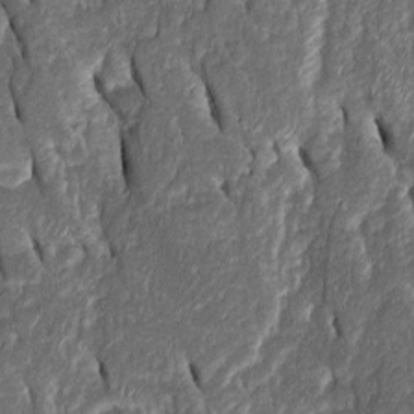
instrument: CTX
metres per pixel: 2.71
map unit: Htu
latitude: -1.4644
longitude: 149.7856
